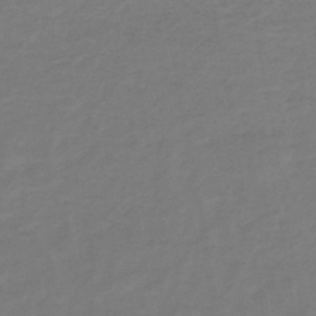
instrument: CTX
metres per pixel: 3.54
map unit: lHb
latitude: -44.6707
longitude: 66.2173
